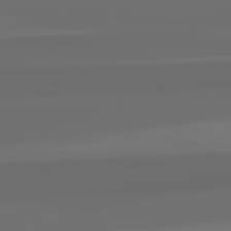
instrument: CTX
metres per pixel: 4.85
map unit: lApd
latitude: 82.7624
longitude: 163.8989
